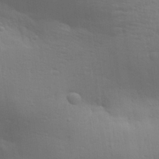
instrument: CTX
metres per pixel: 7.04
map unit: Aa
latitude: 30.9703
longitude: -133.3104
